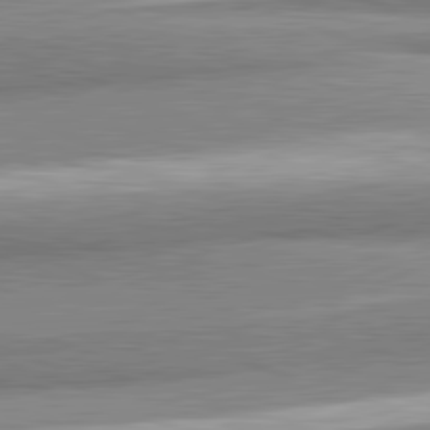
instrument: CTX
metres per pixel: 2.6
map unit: lApd
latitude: 82.0444
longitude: 179.2754
